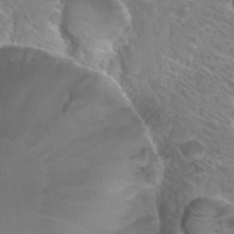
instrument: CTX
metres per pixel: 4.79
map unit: Hto
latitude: 27.4238
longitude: -39.7638
